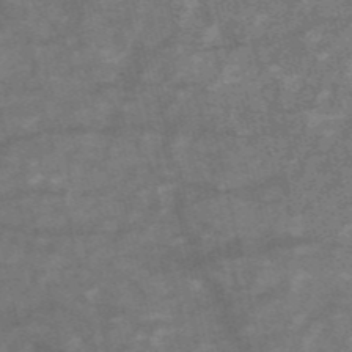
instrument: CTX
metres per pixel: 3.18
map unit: HNb
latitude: -54.0661
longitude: -43.2726
